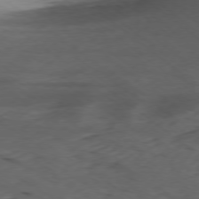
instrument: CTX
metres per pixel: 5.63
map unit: Ap
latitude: -77.6722
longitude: -72.4034
